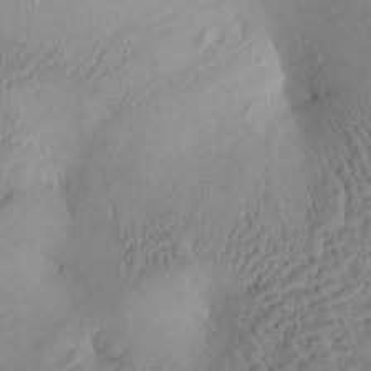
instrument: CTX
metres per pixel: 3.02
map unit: eHh
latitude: -1.0487
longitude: 15.2754
